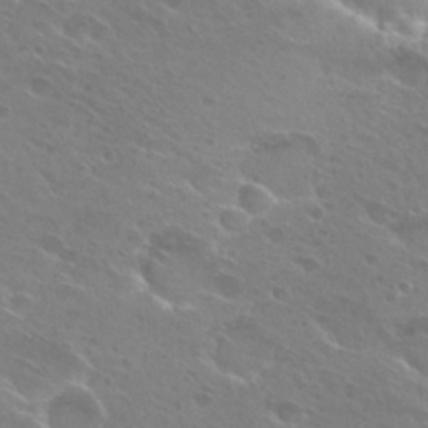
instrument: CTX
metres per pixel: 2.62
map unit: Hto
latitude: 26.4790
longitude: -39.8583
